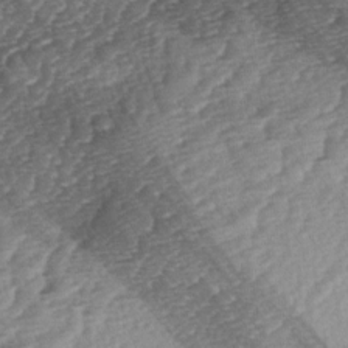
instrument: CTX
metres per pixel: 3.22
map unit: lAa
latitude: -3.4076
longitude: -127.8583
